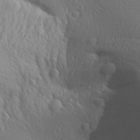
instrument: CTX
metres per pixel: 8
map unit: Aa
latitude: 29.3481
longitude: -139.9528
